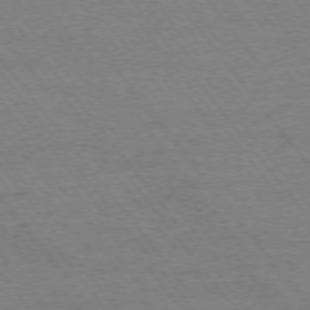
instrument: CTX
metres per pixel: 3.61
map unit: Ap
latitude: -75.0676
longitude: -82.2522
